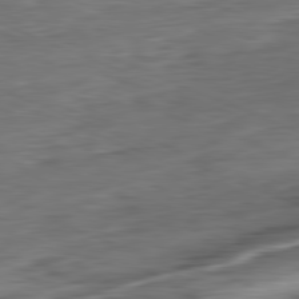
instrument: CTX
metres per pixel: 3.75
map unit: Ap
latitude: -81.4644
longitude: -80.5357
